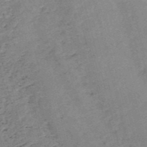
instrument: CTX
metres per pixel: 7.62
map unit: HNb
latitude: -53.8611
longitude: -46.9514
